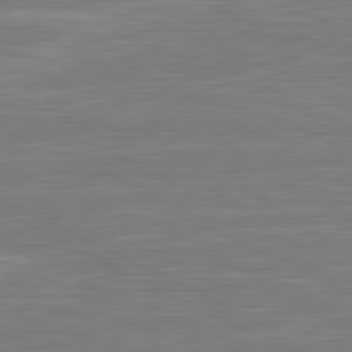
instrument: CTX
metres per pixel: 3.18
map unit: lApd
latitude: 81.0458
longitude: -174.1578
